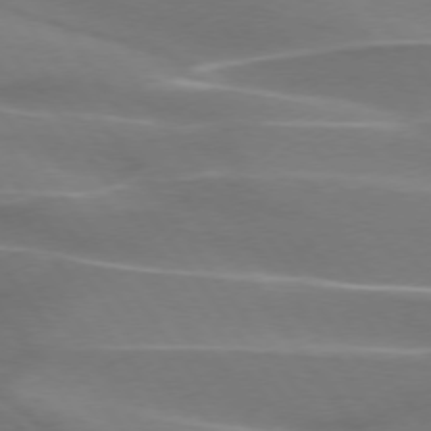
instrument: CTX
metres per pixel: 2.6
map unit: lApd
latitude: 74.2900
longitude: -62.1767
